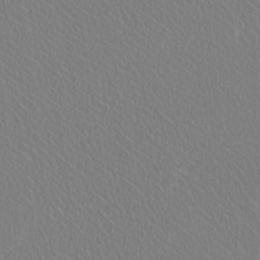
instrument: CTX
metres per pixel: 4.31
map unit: HNhu
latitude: -0.8786
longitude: -1.1781
